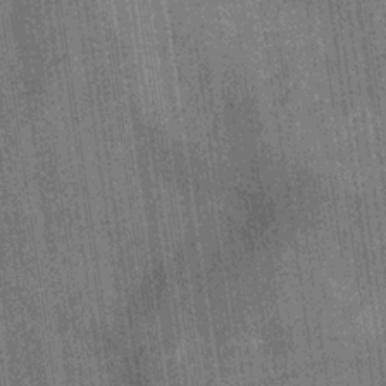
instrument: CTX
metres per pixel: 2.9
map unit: Hve
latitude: -30.1417
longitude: 92.1228
